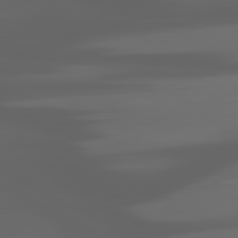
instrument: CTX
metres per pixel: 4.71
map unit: lApd
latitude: 80.3089
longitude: -140.3656
